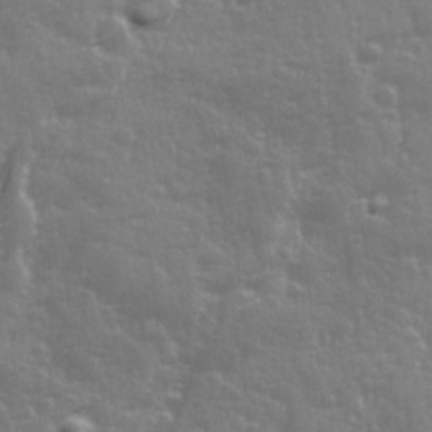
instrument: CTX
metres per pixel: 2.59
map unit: Ave
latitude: 12.6680
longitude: -103.5749
